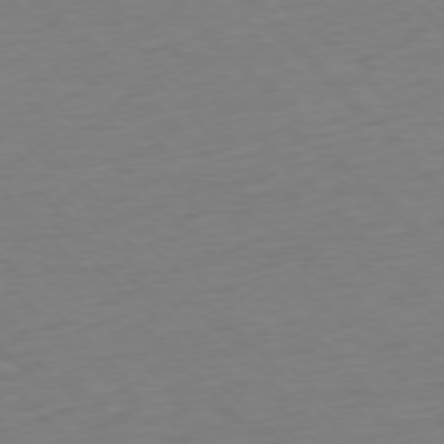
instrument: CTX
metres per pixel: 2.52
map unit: Ap
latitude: -76.9542
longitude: -85.5749
